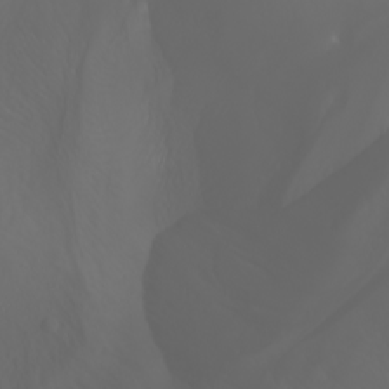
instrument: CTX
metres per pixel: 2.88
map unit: Htu
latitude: -1.5399
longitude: -75.9717
